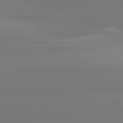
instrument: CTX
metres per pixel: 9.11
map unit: lApd
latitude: 81.7261
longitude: -150.5356
